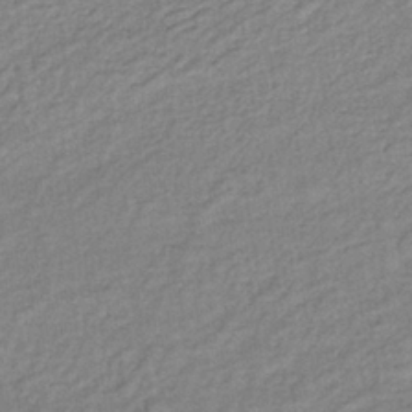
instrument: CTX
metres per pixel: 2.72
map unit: lHb
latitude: -35.2187
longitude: 66.0661
